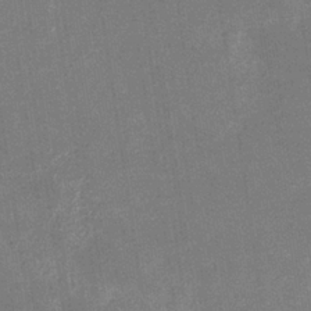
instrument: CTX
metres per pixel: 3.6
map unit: eHb
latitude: -33.5399
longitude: 73.0486
